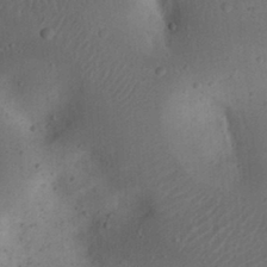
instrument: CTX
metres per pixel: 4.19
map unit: eHh
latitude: 23.0458
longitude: -69.9906
